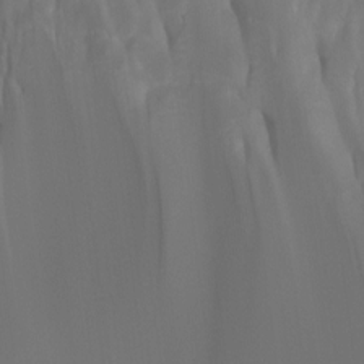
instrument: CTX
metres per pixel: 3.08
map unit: Htu
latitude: -7.7855
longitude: -47.9528
